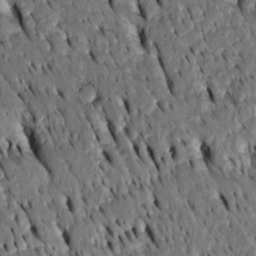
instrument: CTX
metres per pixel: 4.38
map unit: Htu
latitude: -3.2753
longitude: 150.8596
